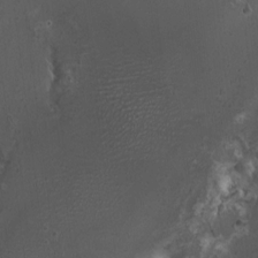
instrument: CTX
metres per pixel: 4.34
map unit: HNhu
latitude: 6.4412
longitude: 6.2928
